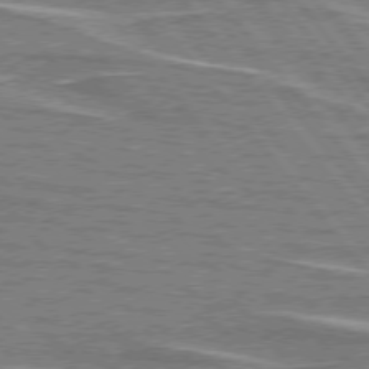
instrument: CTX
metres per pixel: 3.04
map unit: lApd
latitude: 76.0444
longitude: -79.8584
